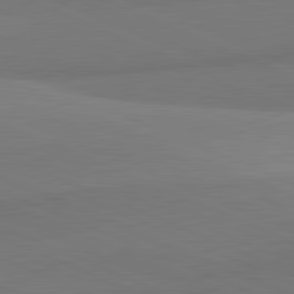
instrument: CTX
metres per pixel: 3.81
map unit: lApd
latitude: 81.9717
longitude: 153.2565
